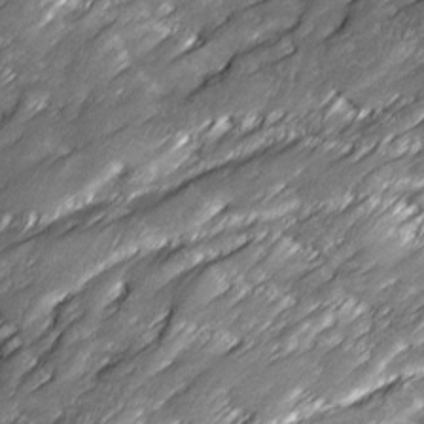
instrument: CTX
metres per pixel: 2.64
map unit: Ave
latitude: 16.8947
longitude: -136.0444
